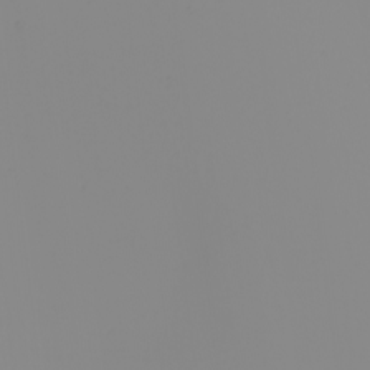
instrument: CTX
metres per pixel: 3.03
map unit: Nhu
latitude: -5.1053
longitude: -94.1200
